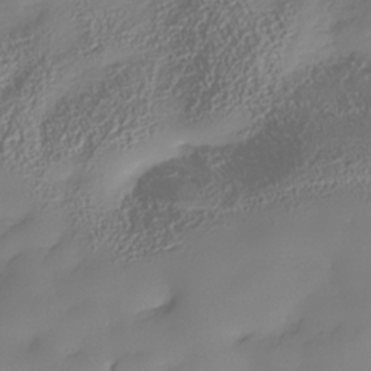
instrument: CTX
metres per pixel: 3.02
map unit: Nhe
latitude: -34.8408
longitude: -142.9325
